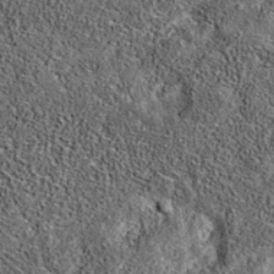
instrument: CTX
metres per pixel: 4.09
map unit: eAb
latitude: 36.1578
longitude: 108.7274
